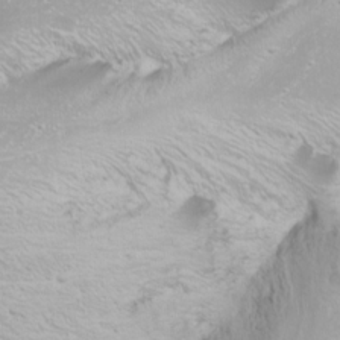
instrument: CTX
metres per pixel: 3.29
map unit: Nhu
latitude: -10.4629
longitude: -68.1766
